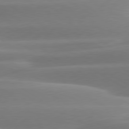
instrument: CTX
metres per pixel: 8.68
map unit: lApd
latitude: 79.2159
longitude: -114.7057
